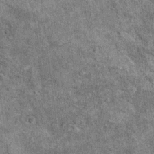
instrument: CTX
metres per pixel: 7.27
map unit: Ht
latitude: 11.0270
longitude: -38.4034
